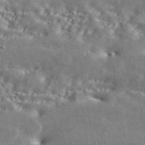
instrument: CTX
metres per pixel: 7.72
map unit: ANa
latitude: 44.2333
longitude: 47.8044
